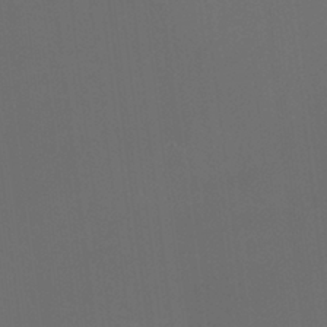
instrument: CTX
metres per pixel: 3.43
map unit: HNhu
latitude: 1.4048
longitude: -1.6127
